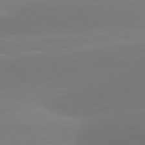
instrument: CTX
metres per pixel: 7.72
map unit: lApd
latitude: 81.4804
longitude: -162.5735
